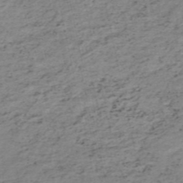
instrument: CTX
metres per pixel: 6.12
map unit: HNb
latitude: -51.7855
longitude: -53.1970
